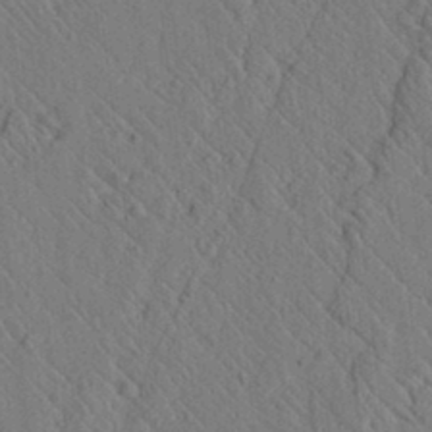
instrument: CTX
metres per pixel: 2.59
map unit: lAvf
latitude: 7.2348
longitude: 160.0850
